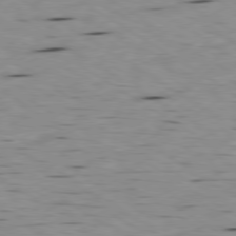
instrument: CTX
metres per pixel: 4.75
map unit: Ap
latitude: -80.1417
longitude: -101.1592
